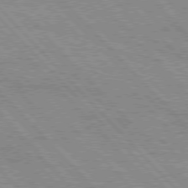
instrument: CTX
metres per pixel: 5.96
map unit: lApd
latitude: 76.5734
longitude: -73.1215
